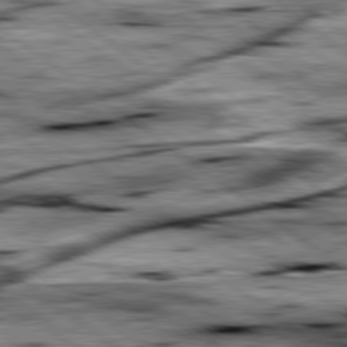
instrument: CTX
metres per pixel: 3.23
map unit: lApd
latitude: 79.4427
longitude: -48.0822
